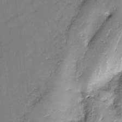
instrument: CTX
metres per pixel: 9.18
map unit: Nhe
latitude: -31.6155
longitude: -92.8191
